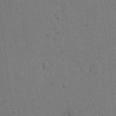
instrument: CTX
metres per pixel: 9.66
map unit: Hto
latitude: 6.0822
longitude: -62.5357
